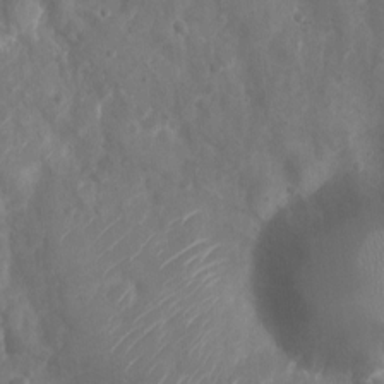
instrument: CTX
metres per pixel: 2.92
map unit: Nhu
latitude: 5.7450
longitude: -18.6301
